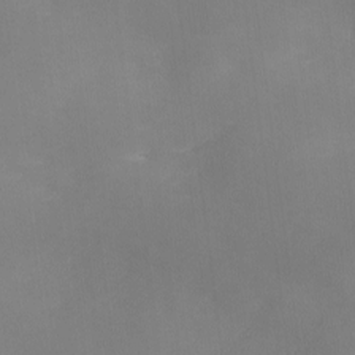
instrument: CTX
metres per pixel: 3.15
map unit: Ave
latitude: 0.2522
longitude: -114.3845
